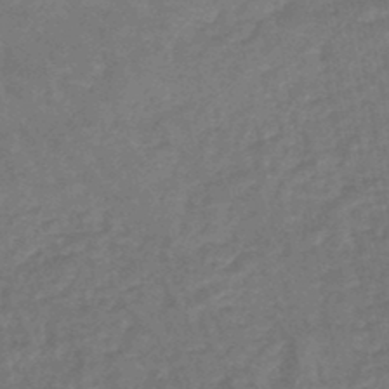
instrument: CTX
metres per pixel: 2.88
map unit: eHb
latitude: -45.8611
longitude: 79.9367
